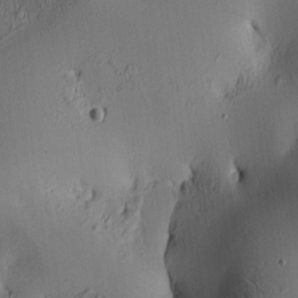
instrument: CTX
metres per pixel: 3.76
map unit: lAa
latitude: 5.6694
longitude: -113.5749
